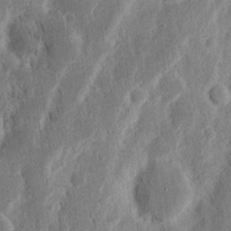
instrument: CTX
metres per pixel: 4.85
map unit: Nhu
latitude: 14.9892
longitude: -74.1389
